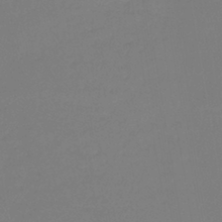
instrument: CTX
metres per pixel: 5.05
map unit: lHb
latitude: -43.0675
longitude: 59.4076
